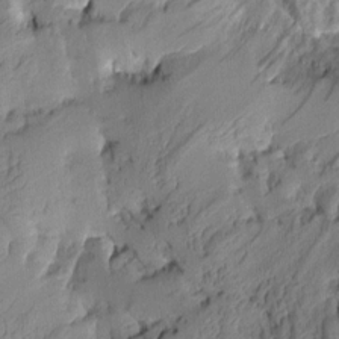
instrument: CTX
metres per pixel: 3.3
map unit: Aa
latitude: 7.7639
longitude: -128.4979
